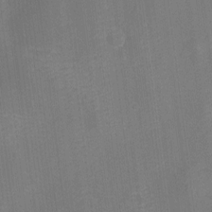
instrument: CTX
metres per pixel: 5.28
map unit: Ht
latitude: -8.6896
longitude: -22.0444
